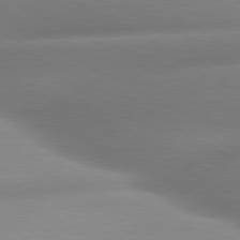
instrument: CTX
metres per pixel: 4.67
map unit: lApd
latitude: 80.4034
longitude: -158.8002
